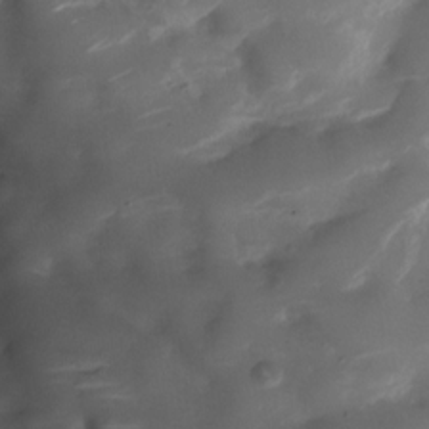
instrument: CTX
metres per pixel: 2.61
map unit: Nhu
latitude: -27.0675
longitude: -72.8947
